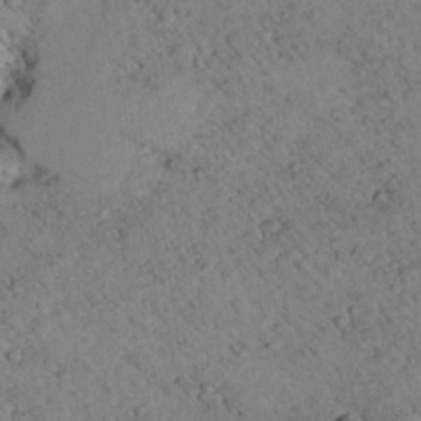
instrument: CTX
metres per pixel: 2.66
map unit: lHvf
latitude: 14.1956
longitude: 178.9352
